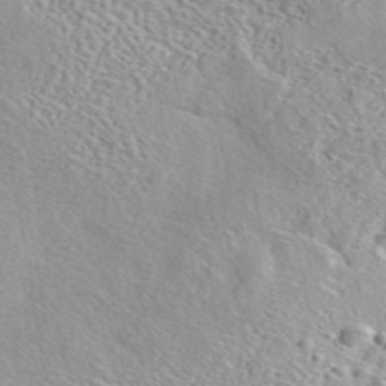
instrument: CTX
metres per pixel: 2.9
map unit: eAb
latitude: 44.3278
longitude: 114.9919
